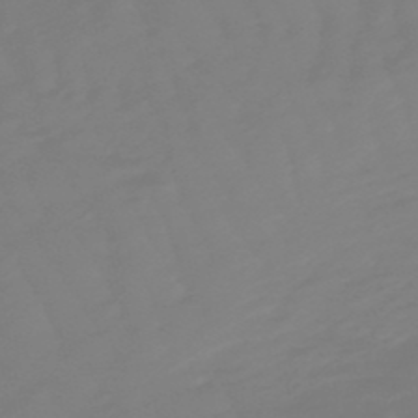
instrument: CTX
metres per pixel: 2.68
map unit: lHb
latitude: -49.5588
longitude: 82.1795
